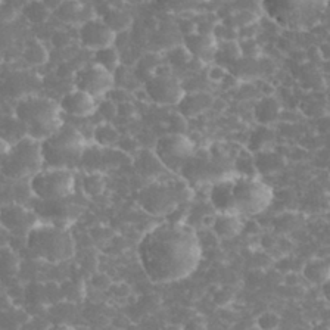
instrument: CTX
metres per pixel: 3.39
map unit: eHh
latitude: 32.6490
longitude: -62.6302
